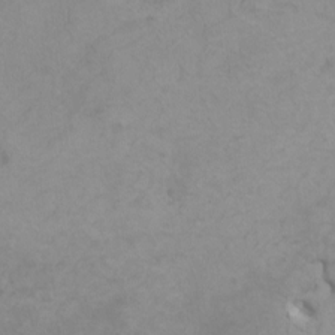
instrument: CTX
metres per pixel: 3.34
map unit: HNhu
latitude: 3.6316
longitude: -3.0836
